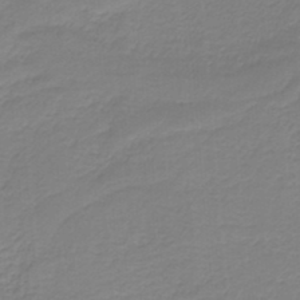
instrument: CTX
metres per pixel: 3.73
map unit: HNb
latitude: -37.1809
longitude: 55.6911
